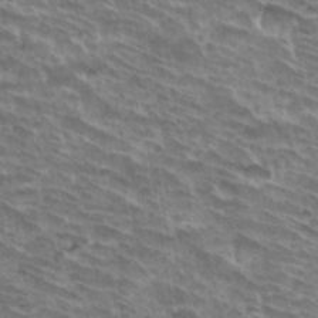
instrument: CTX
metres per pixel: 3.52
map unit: Hto
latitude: 33.9717
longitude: -42.3656
